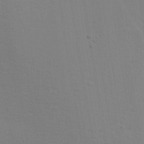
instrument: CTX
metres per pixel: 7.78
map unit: Aa
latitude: 27.8961
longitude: -139.5749
